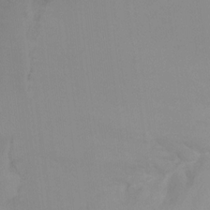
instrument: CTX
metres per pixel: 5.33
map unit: Ht
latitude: -8.1795
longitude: -33.1970
